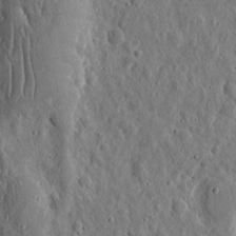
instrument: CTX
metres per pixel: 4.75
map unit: eHh
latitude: 10.9325
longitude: -73.5749
